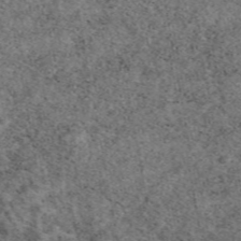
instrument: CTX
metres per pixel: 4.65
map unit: eAb
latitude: 48.4979
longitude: 104.2928
